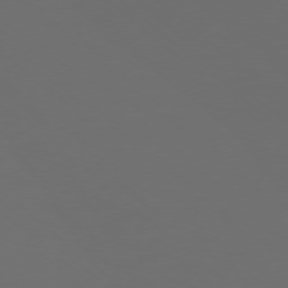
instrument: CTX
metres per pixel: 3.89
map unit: Ap
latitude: -78.1794
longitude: -95.4805
